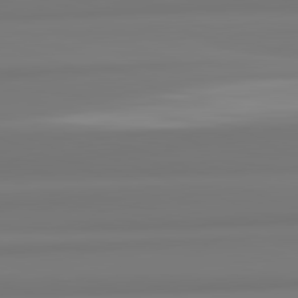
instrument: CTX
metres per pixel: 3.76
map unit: lApd
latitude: 82.3656
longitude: 174.9352
